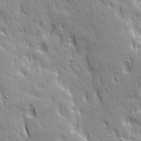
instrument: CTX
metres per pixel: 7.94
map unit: Ave
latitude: 21.9717
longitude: -135.6316
